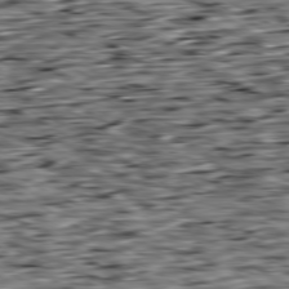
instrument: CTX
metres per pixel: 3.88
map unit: Ap
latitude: -80.1417
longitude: -88.8380
